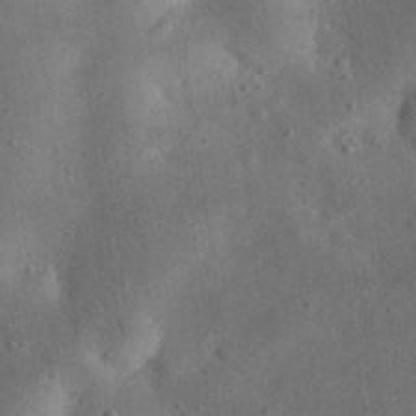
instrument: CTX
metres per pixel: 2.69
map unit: eHh
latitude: 24.0255
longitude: -68.4223
